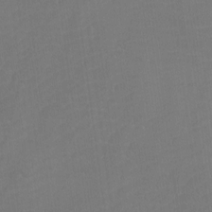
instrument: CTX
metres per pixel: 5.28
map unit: Htu
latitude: -10.6518
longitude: -73.2537
